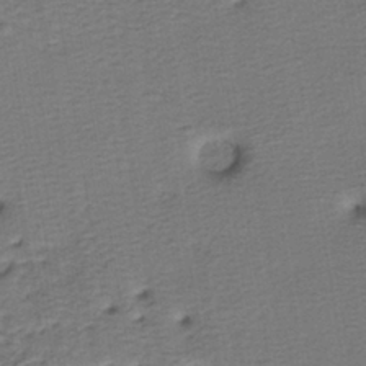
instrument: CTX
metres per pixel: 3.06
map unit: lHb
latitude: -38.5952
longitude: 57.4643
